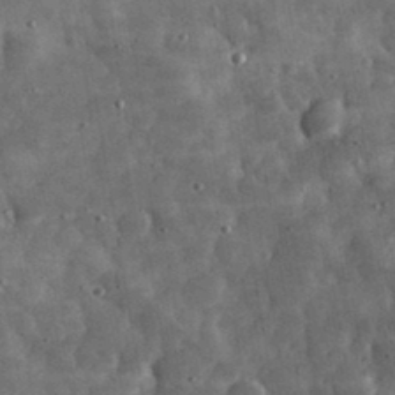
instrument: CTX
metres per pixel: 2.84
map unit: eHh
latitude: 33.5182
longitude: -70.1578
